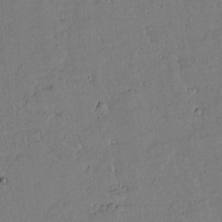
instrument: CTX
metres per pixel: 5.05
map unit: lAvf
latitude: 14.1578
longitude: -127.5182
